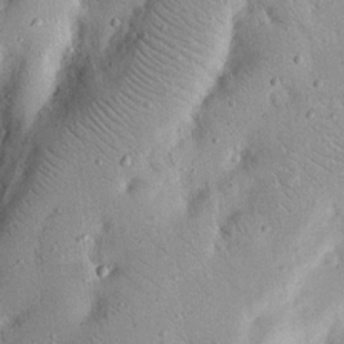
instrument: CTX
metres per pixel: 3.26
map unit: Nhu
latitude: 17.7450
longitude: -74.5168
